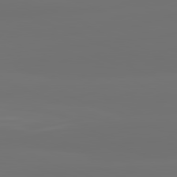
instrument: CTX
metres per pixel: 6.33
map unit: lApd
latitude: 82.2144
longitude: -167.7827
